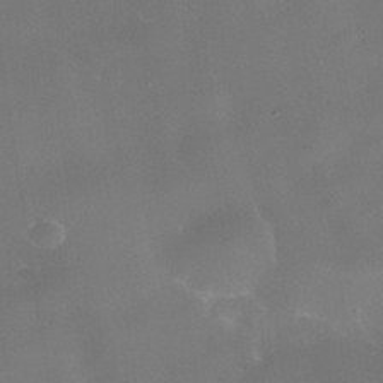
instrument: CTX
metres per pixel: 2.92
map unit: Nhe
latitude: -38.1417
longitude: -118.6301
